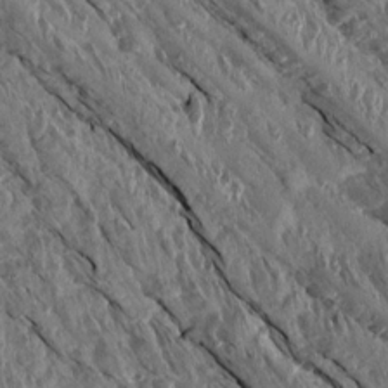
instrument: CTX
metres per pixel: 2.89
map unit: Aa
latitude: 14.2901
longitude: -144.3656
